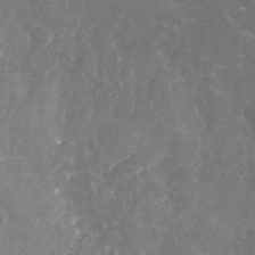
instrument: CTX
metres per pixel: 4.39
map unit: Nhu
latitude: -19.6155
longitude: -57.4804
